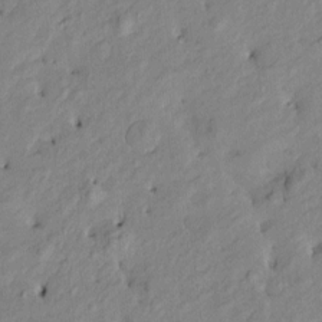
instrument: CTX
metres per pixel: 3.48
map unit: Htu
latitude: -9.5399
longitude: 177.0675
